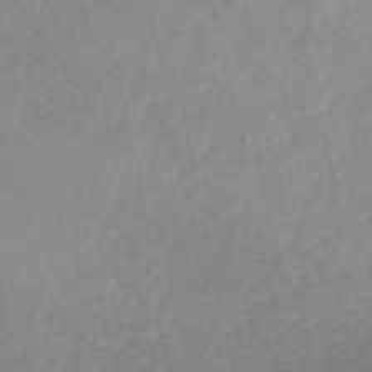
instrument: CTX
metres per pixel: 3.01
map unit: HNhu
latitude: -47.4076
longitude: 28.1984
